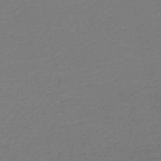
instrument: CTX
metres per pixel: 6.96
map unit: HNb
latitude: -48.6519
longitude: 59.9745
